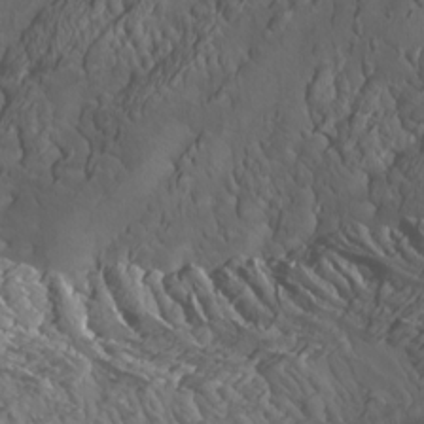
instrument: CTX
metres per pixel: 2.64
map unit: Htu
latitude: -7.9367
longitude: -64.8947
